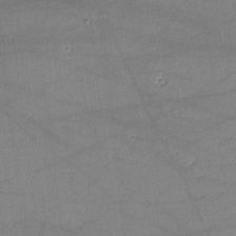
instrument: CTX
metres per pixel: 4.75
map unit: lHvf
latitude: -10.8219
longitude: -101.1025
